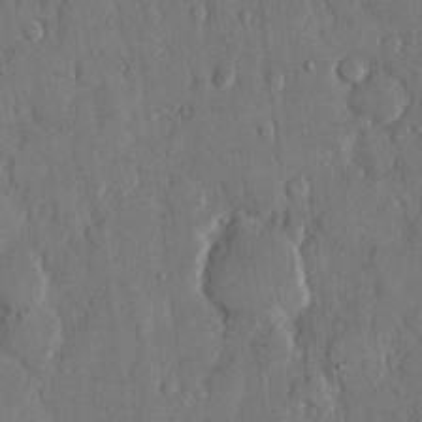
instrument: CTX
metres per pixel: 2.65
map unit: eHh
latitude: 13.2537
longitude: -69.0648
